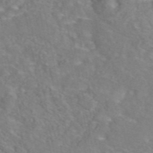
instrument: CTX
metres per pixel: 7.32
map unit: eAb
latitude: 45.2348
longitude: 107.7478
